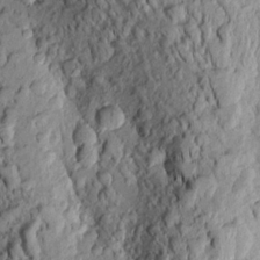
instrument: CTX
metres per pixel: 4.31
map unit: Aa
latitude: 19.0647
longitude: -148.6679
